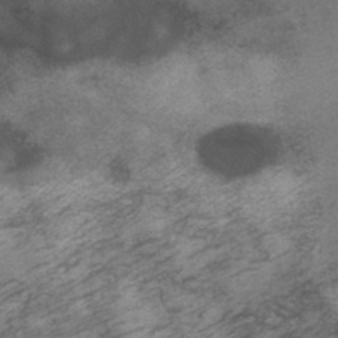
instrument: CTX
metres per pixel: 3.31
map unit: HNb
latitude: -46.1039
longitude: -45.0836
